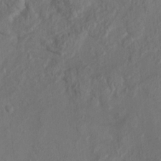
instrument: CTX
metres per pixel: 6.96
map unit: Nhu
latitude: 7.3671
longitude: -19.8961
